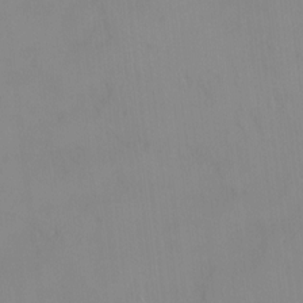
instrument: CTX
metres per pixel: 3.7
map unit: HNhu
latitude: 3.3481
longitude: 7.8800
